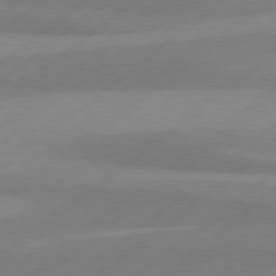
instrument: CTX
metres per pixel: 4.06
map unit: Hpe
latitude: 78.8191
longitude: -131.7450
